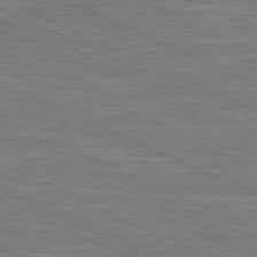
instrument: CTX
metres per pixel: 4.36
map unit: lApd
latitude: 81.4993
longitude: -167.9528
